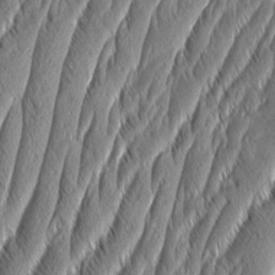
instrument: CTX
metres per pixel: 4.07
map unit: Aa
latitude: 7.9150
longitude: -130.6491
